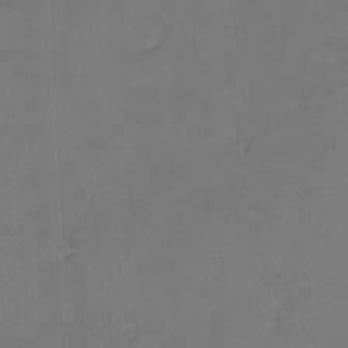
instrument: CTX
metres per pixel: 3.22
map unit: eHh
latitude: -3.8233
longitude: -79.6127
